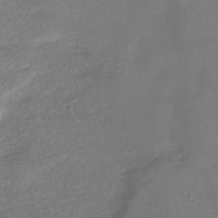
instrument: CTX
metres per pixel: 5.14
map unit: HNhu
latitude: -41.0297
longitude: 100.3873
